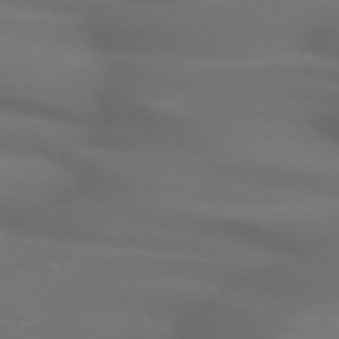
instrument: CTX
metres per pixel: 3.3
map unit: lApd
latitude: 71.6883
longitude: -51.1403
